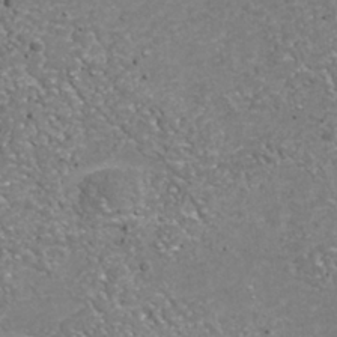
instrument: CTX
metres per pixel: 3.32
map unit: Nhu
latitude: -38.3306
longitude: -80.3089
